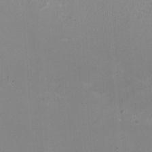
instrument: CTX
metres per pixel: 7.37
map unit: HNhu
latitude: -1.9179
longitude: -1.4615
